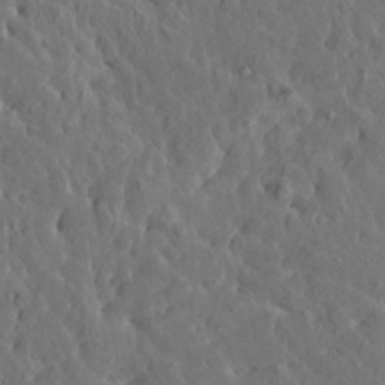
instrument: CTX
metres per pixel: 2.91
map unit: HNhu
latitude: 6.4601
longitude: -0.5545
